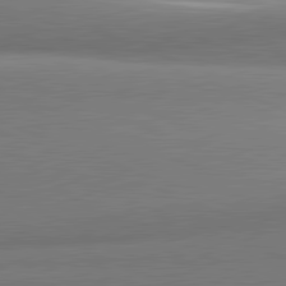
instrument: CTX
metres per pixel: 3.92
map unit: lApd
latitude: 81.7639
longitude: 164.1228
